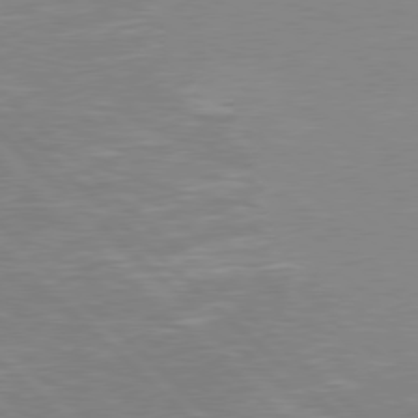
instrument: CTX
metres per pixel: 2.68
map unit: Hpe
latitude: 78.1389
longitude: -124.1766
